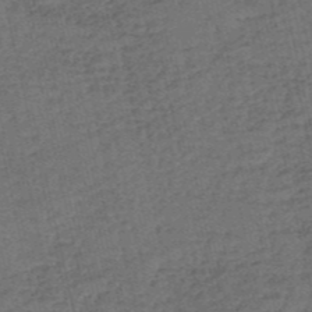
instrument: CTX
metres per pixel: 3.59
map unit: eHh
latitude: -54.8786
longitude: -89.7828
